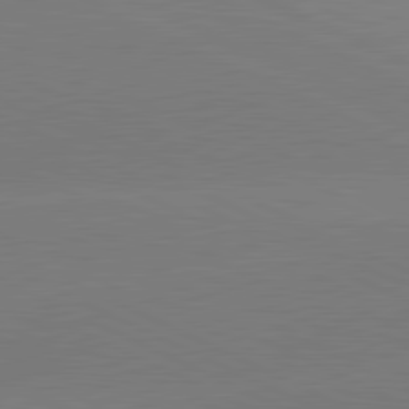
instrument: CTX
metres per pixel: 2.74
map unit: lApd
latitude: 81.4048
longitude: -154.4601
